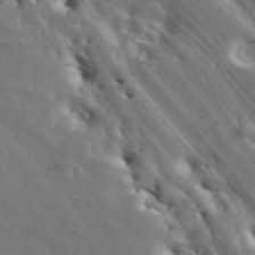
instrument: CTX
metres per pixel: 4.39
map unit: ANa
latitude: 43.5371
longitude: 46.5762
